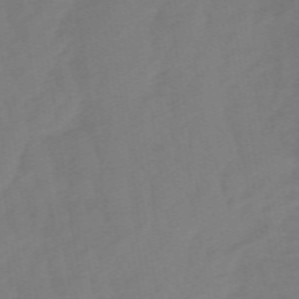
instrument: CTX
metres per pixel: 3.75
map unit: lHb
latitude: -48.9731
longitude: 83.6155
